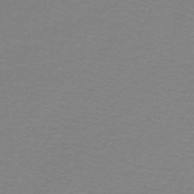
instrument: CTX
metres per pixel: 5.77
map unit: lHb
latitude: -42.3495
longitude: 56.1983
